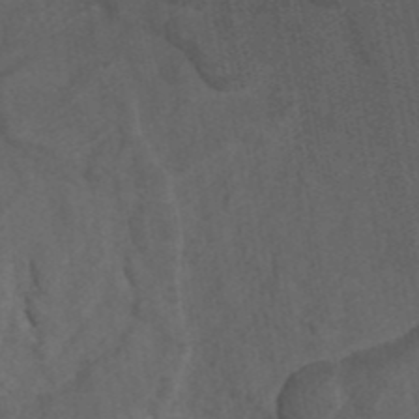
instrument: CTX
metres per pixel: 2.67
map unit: eAb
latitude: 42.7435
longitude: 106.0283
